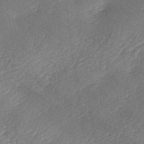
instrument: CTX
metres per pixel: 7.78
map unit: lAa
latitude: -2.9352
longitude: -128.6868
